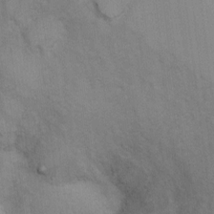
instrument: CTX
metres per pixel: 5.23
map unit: Ht
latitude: 5.8583
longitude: -37.1781
